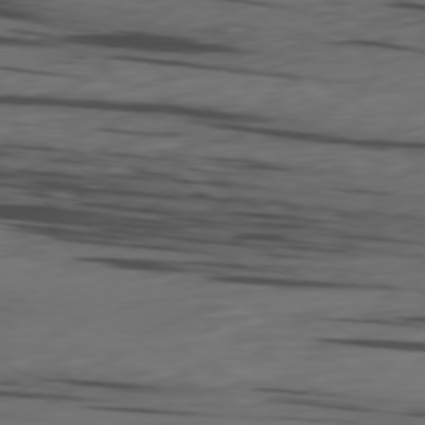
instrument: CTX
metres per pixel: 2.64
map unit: Ap
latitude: -79.8611
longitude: -62.2145
